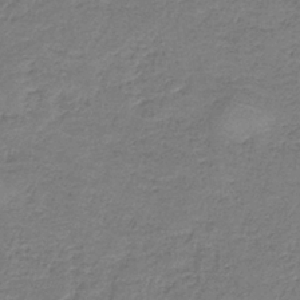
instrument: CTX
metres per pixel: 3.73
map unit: HNb
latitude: -37.8044
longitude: 50.9920
